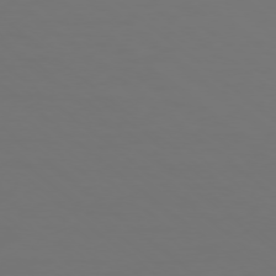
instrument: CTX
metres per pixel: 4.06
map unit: Ap
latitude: -78.3117
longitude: -94.7247
